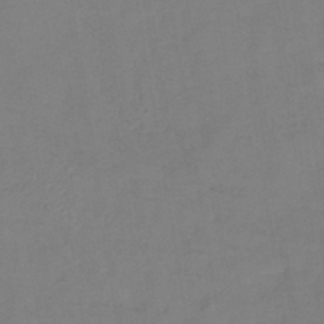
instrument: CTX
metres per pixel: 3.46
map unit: lHb
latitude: -42.4628
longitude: 74.8030
